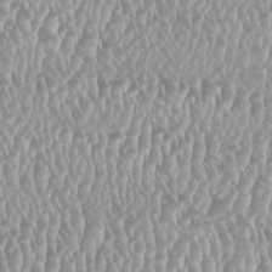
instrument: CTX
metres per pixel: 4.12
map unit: HNhu
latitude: -0.4440
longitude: -0.1200
